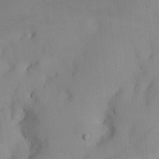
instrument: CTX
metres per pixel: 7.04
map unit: Nhe
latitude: -2.1227
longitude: -58.6302
